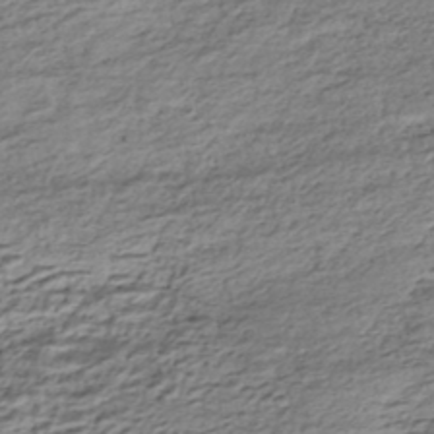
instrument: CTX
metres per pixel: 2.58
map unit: HNhu
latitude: -43.4076
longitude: 105.8800
